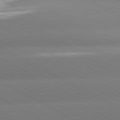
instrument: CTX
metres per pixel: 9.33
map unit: lApd
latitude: 80.6113
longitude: -147.5749
